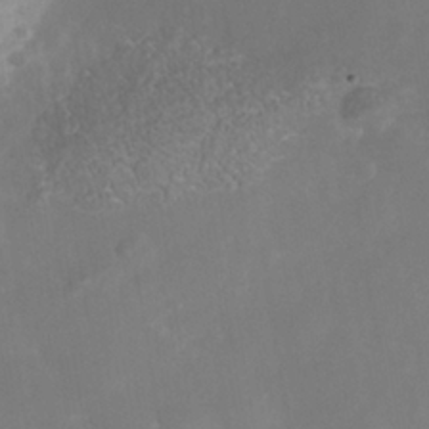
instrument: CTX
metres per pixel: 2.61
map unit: Nhe
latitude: -38.2929
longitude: -112.8191
